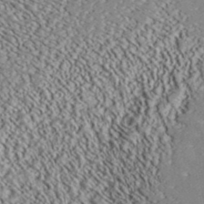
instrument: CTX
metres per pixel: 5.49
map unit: ANa
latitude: 39.5749
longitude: 30.4062
